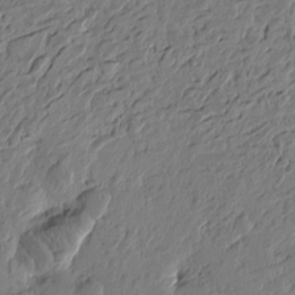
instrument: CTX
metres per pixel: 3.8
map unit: Htu
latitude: -2.1038
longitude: -178.3279
